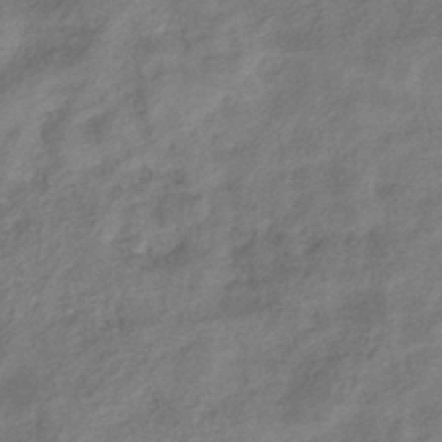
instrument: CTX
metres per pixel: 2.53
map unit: eHb
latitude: -38.5763
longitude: 76.2173
